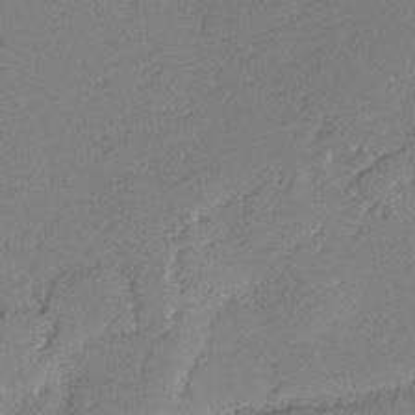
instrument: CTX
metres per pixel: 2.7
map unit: lAvf
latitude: -3.2564
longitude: -107.8583
